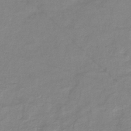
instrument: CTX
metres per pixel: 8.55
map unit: eHb
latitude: -36.2361
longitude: 74.6330
